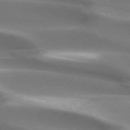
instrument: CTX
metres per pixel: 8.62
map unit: lApd
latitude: 73.5938
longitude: -51.2914
